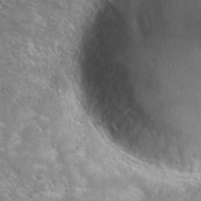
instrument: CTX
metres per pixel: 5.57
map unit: Hto
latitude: 27.0836
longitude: -44.5357
